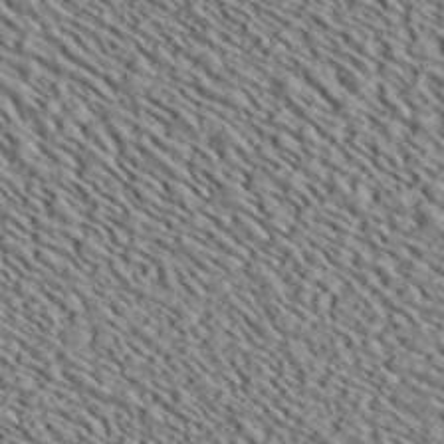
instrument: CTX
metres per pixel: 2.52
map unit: ANa
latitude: 40.0444
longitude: 30.7463
